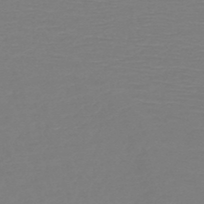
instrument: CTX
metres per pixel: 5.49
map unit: HNb
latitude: -49.8423
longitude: -43.9150
